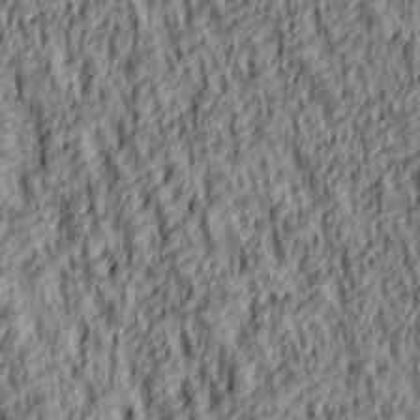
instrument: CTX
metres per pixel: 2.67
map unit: lAa
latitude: 4.9325
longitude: -114.9513
